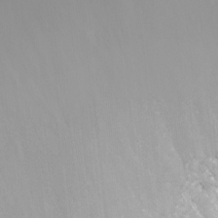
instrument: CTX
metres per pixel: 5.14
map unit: Nhu
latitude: -8.9164
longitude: -85.0648
